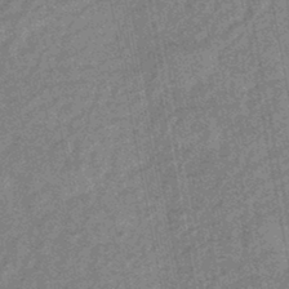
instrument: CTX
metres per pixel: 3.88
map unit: eHb
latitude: -44.6707
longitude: 88.9541
